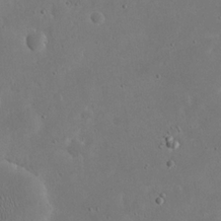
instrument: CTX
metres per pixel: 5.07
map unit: eHh
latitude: 20.8380
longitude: -68.7246
